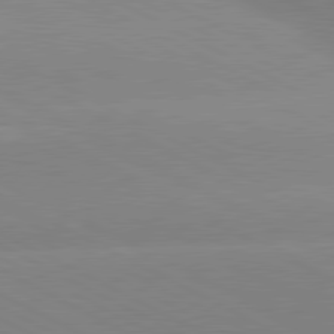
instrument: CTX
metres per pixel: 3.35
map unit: lApd
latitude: 80.7624
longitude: -154.3278
